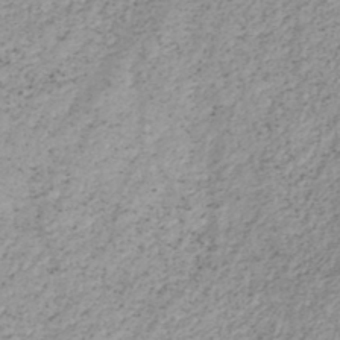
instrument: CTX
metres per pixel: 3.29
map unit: HNb
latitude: -45.1809
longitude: -42.8191
